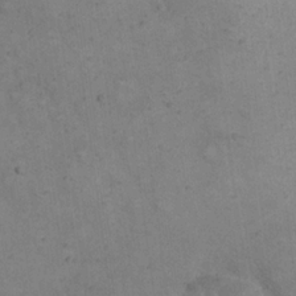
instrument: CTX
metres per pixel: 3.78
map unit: eHh
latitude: 20.7813
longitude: -61.9906
